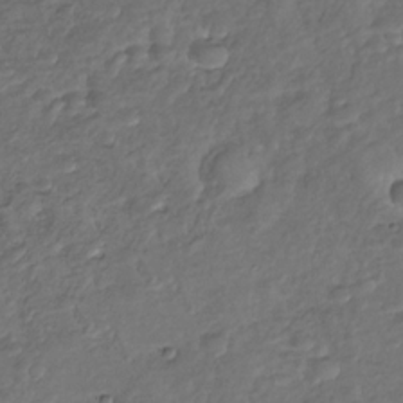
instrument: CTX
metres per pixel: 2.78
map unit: Nhu
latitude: -30.8408
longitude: -61.1025
